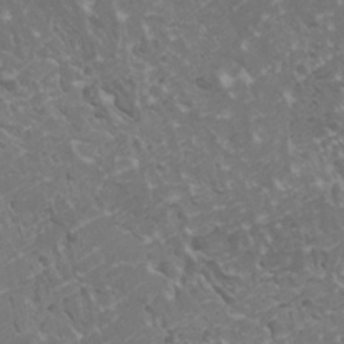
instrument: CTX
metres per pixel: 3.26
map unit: HNhu
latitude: -0.0661
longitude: 2.5762
